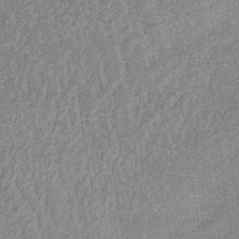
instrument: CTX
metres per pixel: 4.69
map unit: lHb
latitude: -34.5385
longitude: 70.6896
